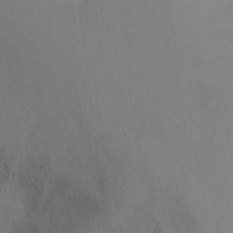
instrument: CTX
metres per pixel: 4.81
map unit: Hto
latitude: -13.1242
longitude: -39.8772
